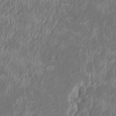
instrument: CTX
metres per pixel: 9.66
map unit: HNhu
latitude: 2.4979
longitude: -6.0633
